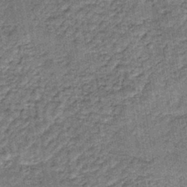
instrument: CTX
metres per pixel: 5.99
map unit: lHb
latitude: -40.1039
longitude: 63.6155
